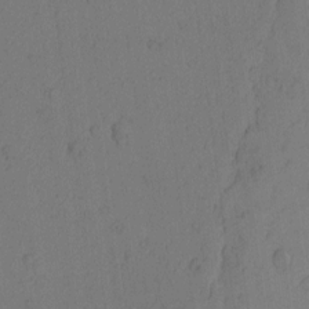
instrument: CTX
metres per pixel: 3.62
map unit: Nhu
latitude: -5.8989
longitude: -153.2915
